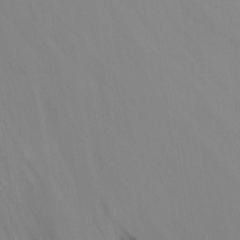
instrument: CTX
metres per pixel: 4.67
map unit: Nhu
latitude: -15.5588
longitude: -50.5734
